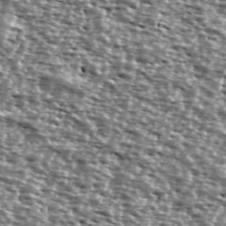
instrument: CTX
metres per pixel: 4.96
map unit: Ave
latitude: 39.2159
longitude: -111.6127
